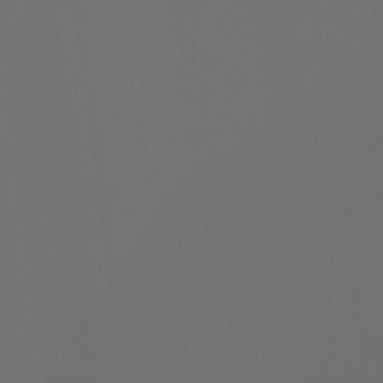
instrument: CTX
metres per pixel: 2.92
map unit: Ht
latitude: -4.3117
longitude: -61.8205
